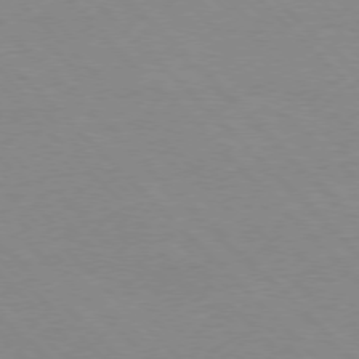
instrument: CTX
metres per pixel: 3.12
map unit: Ap
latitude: -77.5966
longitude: -87.4237
